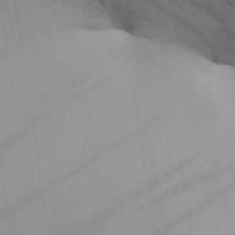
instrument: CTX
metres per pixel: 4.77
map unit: Aa
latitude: 26.5168
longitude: -136.8191
